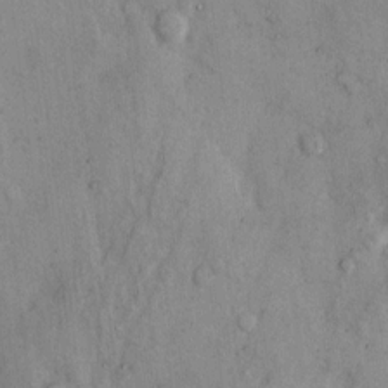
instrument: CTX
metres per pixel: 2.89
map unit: Hto
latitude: 9.5182
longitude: -59.5371
